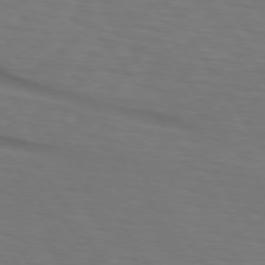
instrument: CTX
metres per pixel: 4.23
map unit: lApd
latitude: 73.6883
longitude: -75.6127
